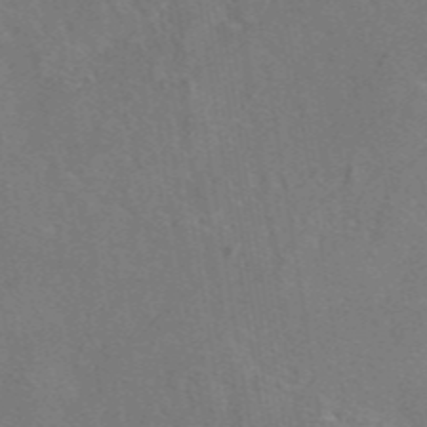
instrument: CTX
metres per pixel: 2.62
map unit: eAb
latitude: 45.8772
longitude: 109.5966
